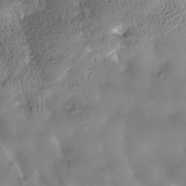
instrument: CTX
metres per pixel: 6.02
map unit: Nhe
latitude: -37.9556
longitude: -118.8191
